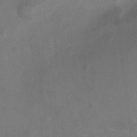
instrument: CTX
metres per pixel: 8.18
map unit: HNhu
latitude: 7.1214
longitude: 9.2565
